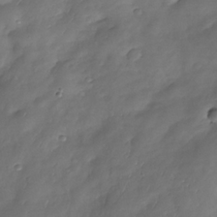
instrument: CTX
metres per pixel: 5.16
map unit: Nhe
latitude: -34.1228
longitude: -144.2333
